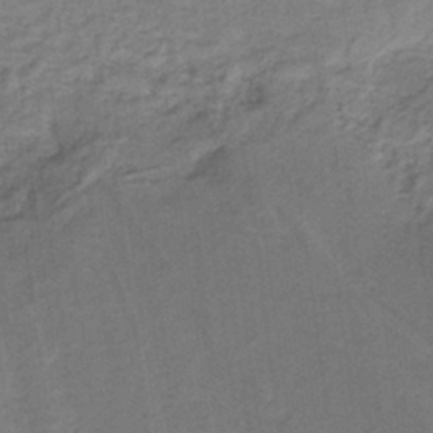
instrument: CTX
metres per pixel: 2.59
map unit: lHb
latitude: -40.5574
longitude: 52.8597
